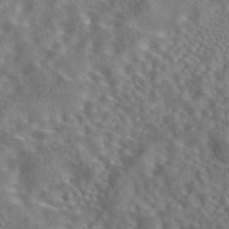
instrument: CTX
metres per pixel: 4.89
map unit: eAb
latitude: 43.4615
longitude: 109.5021
